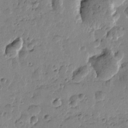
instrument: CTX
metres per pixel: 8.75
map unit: Htu
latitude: -0.3685
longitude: -177.5749
